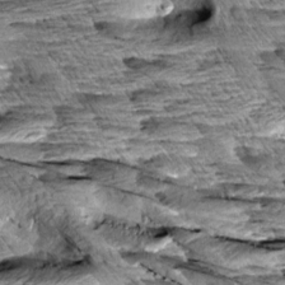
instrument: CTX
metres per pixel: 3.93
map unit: Aa
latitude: 7.9906
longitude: -132.8569
